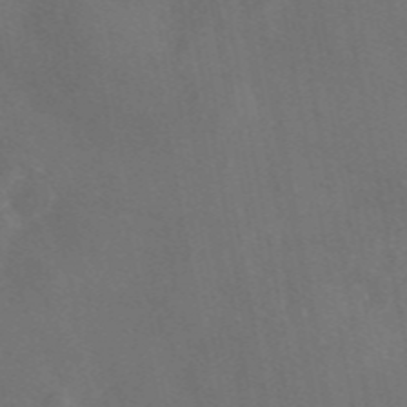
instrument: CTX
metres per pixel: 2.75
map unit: eAb
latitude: 47.1970
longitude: 117.3887
